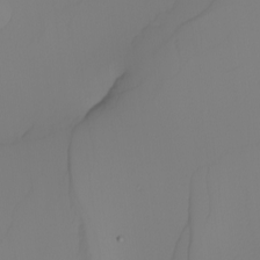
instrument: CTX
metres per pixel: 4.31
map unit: Nhu
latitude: -4.5384
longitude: -93.5938
